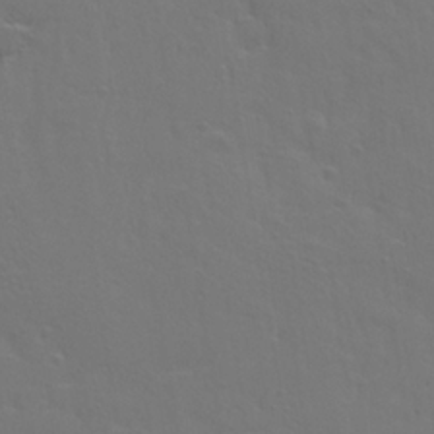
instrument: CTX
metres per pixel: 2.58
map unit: Ave
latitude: 23.3293
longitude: -135.2159
